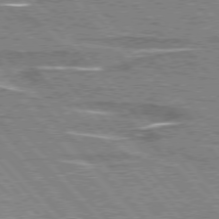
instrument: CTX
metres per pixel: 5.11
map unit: lApd
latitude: 76.1577
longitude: -81.1403
